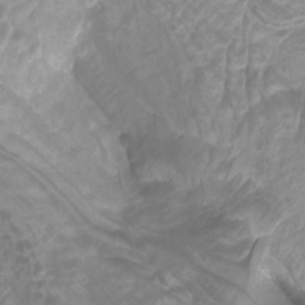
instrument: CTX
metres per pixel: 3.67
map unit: Htu
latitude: -10.9731
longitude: -74.7057
